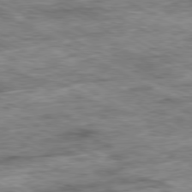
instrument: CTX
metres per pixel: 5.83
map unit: Ap
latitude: -80.8597
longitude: -89.5938
